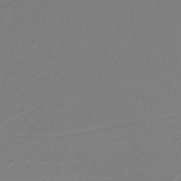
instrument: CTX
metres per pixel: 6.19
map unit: HNb
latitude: -37.7099
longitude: 56.1606
